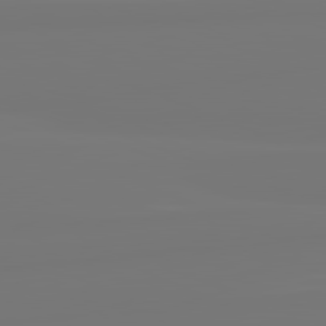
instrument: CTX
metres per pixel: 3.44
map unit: lApd
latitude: 81.9717
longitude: -176.6490
